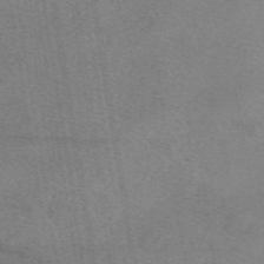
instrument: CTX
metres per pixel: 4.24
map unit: eAb
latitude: 48.9514
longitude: 111.1809
